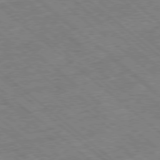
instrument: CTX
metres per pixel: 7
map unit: Ap
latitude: -78.7841
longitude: -49.1781
